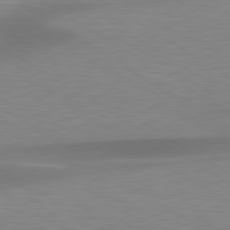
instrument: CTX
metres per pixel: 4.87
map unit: lApd
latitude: 79.4994
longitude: -93.4048
